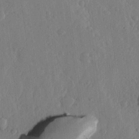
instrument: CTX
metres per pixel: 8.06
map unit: lHvf
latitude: 18.1200
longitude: -114.8380
